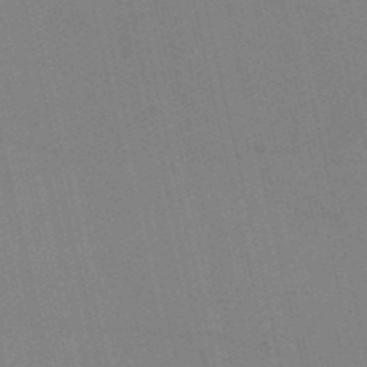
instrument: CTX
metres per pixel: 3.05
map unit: HNb
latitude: -53.1431
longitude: -46.9703
